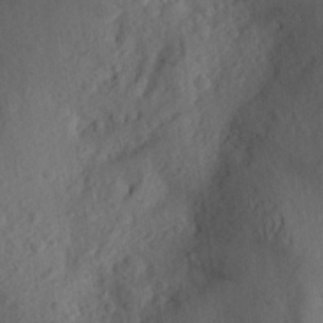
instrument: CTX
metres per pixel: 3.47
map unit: Aa
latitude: 26.0444
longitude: -146.4979
